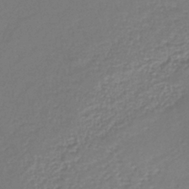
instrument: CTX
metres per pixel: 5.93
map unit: lHb
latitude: -39.1053
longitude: 58.6140
